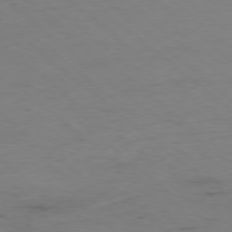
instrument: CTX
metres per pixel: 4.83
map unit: Hpe
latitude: -78.4062
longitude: 16.3496
